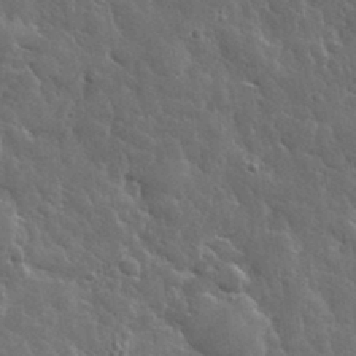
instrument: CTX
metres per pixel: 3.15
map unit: lHvf
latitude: 34.1766
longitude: -86.6301
